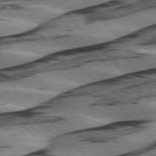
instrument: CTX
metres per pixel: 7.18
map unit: lApd
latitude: 75.9528
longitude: -78.7247
